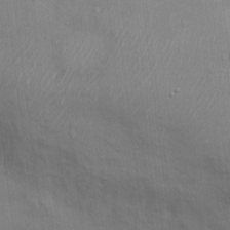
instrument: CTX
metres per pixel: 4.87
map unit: Nhu
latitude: 13.7450
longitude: -30.2523
